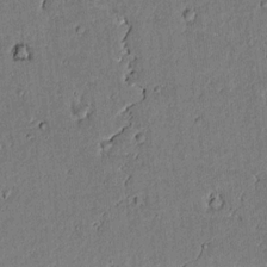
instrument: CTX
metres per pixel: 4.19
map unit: lAvf
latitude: 5.4615
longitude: 168.8219
